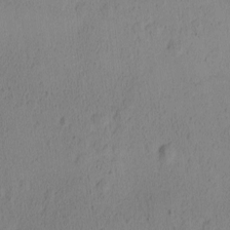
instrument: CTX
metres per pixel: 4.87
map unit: Ave
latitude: -8.5574
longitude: -121.7828
